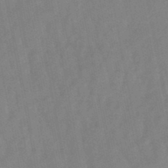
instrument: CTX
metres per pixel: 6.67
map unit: lHb
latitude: -48.6519
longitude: 75.8612
